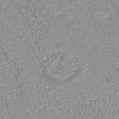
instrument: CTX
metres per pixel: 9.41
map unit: ANa
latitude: 40.6679
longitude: 25.5777
